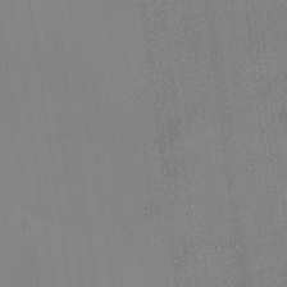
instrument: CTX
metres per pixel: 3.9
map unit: HNhu
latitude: 11.8017
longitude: 10.6708
